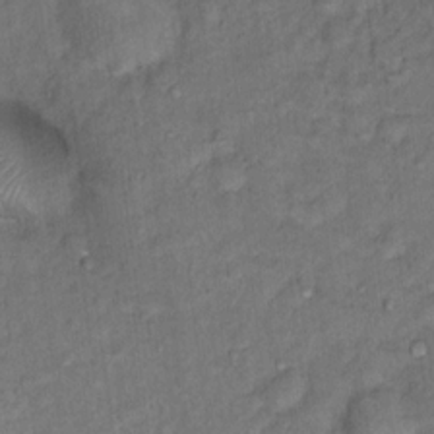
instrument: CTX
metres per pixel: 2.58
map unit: Hto
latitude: 15.5749
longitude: -31.2159
